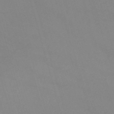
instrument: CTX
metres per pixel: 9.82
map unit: HNb
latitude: -53.5399
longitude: -49.6883
